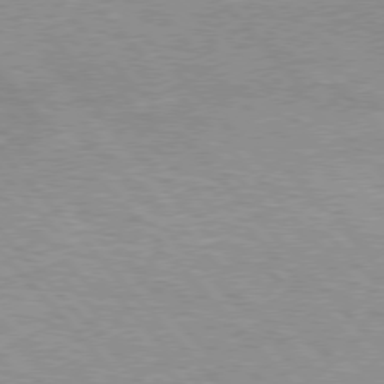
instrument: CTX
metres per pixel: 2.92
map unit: Hpe
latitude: 76.1011
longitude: -152.3845
